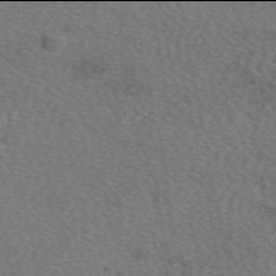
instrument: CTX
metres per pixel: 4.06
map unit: eAb
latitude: 49.9906
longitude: 113.5399
